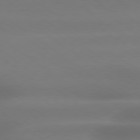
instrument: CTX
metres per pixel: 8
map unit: lApd
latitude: 79.3482
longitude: -134.1577
